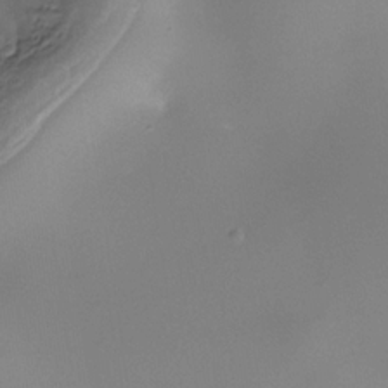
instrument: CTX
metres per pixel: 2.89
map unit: Nhe
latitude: -35.2754
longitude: -118.1766
